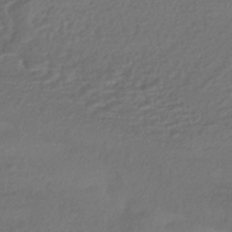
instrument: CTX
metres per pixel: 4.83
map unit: HNhu
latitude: -43.8611
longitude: 96.5007
